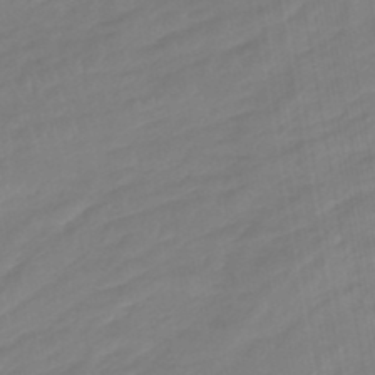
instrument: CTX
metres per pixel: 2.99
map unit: HNhu
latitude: -46.8786
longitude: 91.9367
